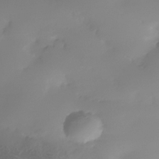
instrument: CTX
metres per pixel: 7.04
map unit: Nhe
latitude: -35.2376
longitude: -144.5546
